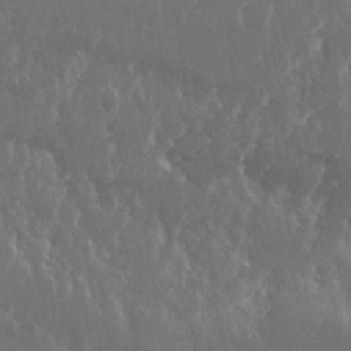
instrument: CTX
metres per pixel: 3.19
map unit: Nhu
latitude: 25.5938
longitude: -59.6316
